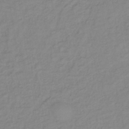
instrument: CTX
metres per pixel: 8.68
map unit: lHb
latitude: -37.4643
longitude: 70.7085
